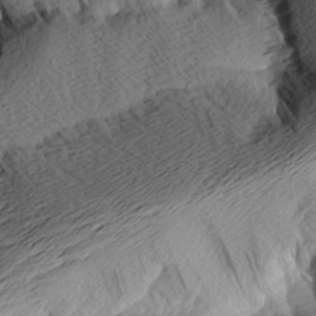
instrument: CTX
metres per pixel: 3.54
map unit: Aa
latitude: 8.3278
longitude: -141.3292
